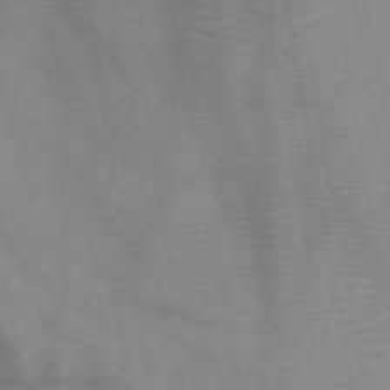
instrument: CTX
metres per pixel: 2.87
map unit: HNb
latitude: -46.5384
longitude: -47.7072
